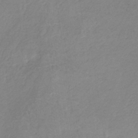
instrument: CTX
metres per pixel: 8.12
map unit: HNb
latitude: -35.1620
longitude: 55.4266
